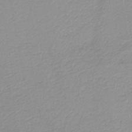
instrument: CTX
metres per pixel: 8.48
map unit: HNb
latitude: -44.8786
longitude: -42.7435
